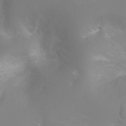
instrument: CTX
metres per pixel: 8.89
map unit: Ht
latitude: -6.6140
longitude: -32.4601
